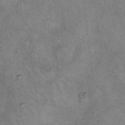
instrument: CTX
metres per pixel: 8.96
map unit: eHh
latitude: 20.5924
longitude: -60.7624
